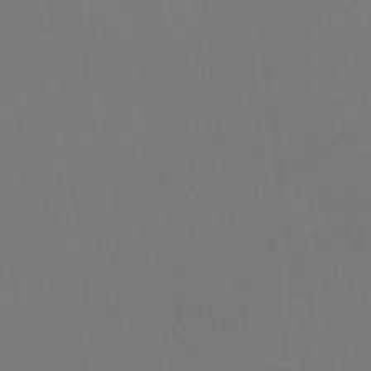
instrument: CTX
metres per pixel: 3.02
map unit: Hto
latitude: -10.8219
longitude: -38.4223
